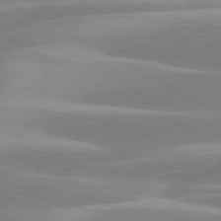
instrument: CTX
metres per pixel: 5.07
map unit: lApd
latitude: 80.2711
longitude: -134.9136
